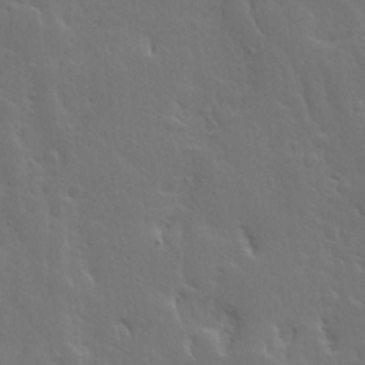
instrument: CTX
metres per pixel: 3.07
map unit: Ave
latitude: 13.4993
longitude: -135.7071
